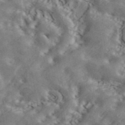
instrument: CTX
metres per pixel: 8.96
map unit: ANa
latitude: 43.3671
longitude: 47.7477
